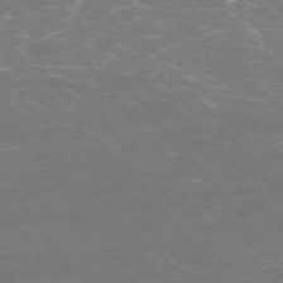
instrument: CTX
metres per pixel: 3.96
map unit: Ap
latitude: -75.9178
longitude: -69.5938
